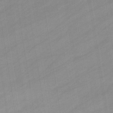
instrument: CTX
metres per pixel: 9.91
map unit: eHb
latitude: -37.9556
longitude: 79.5399
